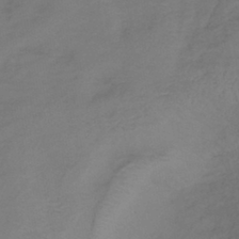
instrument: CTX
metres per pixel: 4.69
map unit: lHb
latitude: -39.7100
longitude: 74.9920
